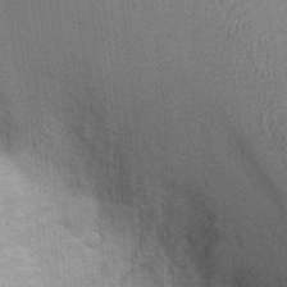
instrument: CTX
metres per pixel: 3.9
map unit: Ht
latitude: -1.9745
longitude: -15.5372
